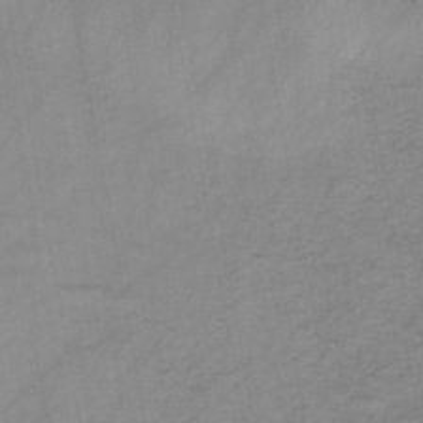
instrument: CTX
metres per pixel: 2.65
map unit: HNb
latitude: -46.2928
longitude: -38.4601
